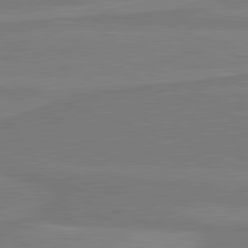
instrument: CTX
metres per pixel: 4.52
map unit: lApd
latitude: 81.3859
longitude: 169.6532
